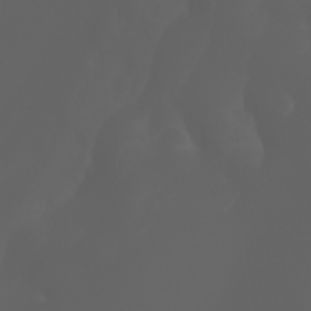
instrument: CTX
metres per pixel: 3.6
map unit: Htu
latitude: -1.2376
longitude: -75.6883
